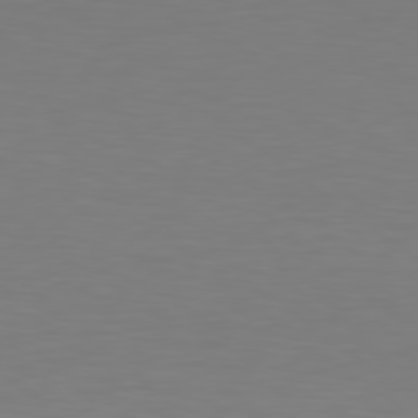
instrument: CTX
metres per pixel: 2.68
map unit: Hpe
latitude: 78.7247
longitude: -139.4426
